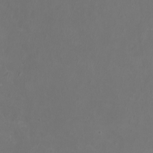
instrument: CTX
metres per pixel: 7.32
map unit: eHh
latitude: -6.8975
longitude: -77.1403
